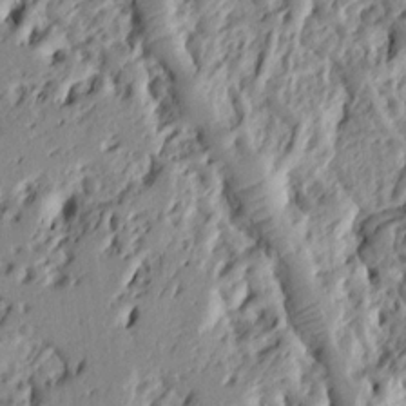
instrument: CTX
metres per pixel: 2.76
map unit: Ht
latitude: 8.5735
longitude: -77.4993
